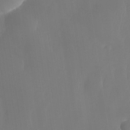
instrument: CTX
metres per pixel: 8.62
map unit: Nhe
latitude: -35.2565
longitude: -130.8380
